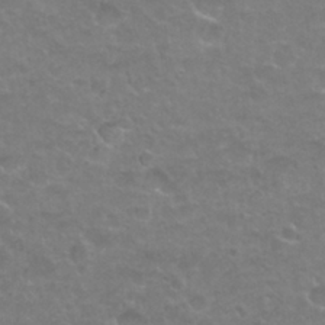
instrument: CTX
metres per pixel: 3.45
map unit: Nhu
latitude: 27.0270
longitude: -53.1214
